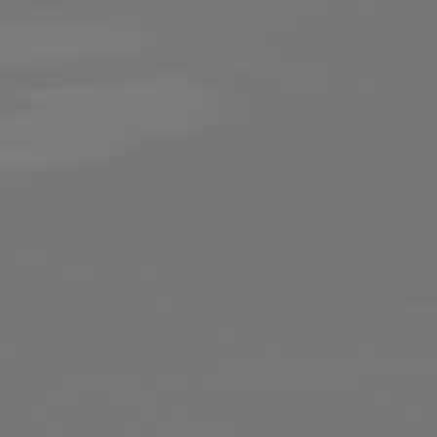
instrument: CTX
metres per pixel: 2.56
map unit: lApd
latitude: 81.4426
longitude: -152.7813
